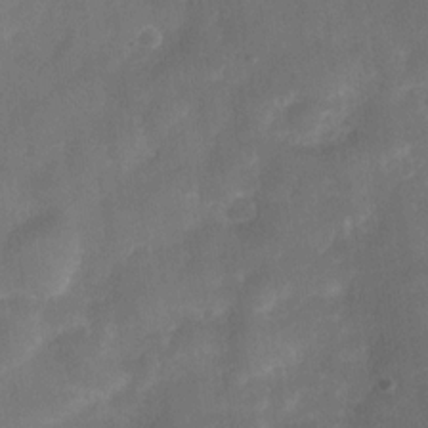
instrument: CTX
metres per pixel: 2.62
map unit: Nve
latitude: -26.7652
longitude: -148.2523
